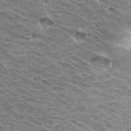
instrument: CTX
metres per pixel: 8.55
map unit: Hto
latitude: 32.8758
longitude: -40.3278
